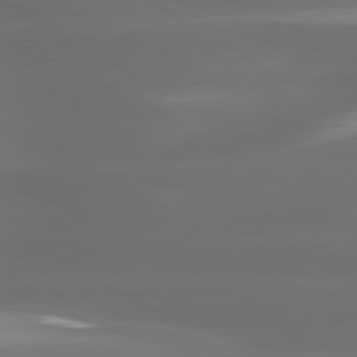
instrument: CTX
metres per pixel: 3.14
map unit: lApd
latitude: 80.3278
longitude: -138.5735
